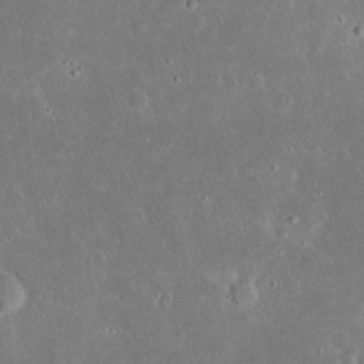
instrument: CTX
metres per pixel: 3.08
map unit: Nhu
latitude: 23.6883
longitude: -71.0269
